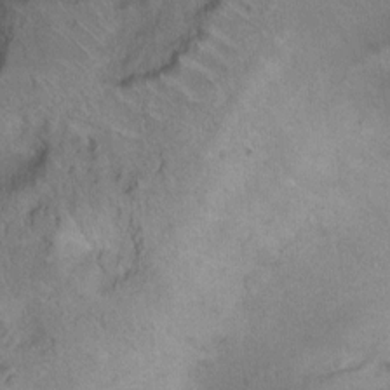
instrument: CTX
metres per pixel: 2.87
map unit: Hto
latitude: 6.4979
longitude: -37.6883
